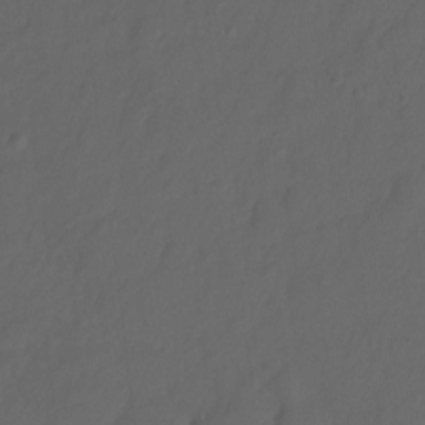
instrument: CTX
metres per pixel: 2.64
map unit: Hto
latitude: -7.7099
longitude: -45.5371
